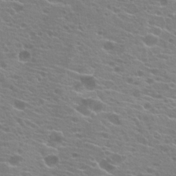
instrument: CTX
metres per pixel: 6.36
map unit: Hto
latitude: 21.3671
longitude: -40.2522
